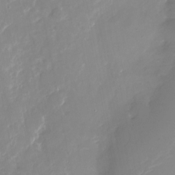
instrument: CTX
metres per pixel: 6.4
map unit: Nhu
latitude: -26.1227
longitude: -73.2915
